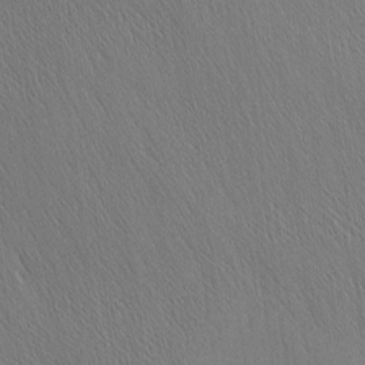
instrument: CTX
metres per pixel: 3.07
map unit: Nhu
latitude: -4.3306
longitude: -150.9324
